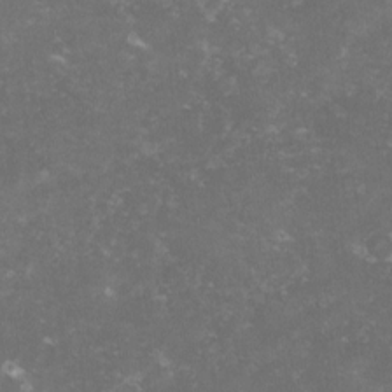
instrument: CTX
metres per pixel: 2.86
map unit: lHvf
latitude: -14.3496
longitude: -99.0647
